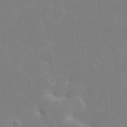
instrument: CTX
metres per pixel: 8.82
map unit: eHh
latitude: 20.8002
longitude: -71.5560
